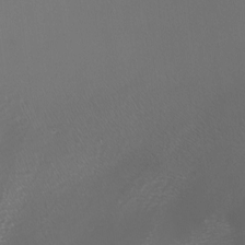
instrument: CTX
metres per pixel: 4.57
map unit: Nhu
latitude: -7.2565
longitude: -91.5938
